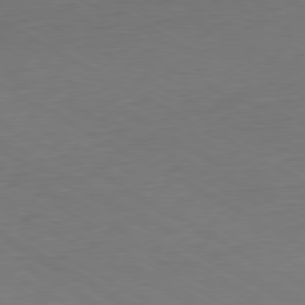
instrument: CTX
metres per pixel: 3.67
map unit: Ap
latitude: -79.5777
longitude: -56.9891
